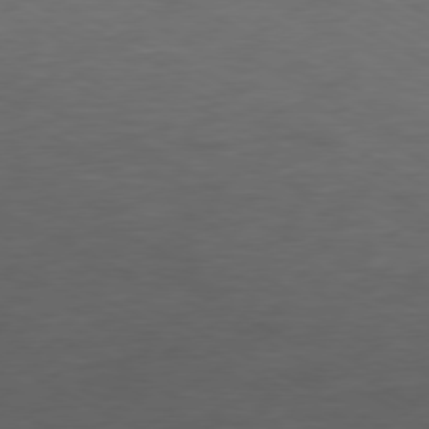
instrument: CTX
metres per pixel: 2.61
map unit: Ap
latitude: -77.1431
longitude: -75.5749
